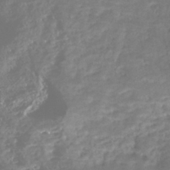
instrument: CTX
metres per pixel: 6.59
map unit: Nhe
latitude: -46.1039
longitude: 152.1039
